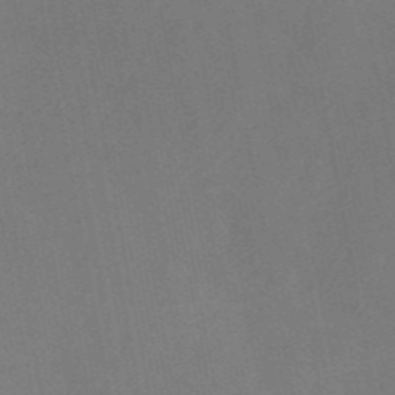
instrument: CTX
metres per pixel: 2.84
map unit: HNb
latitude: -52.6707
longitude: -50.1955
